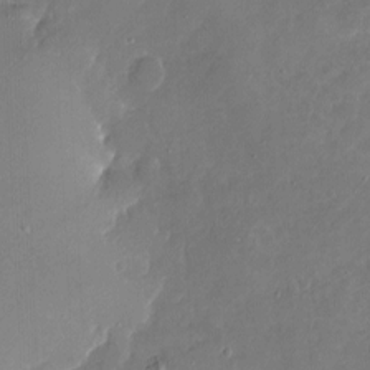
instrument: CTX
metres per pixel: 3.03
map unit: Nhu
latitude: -16.5574
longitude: -57.8394
